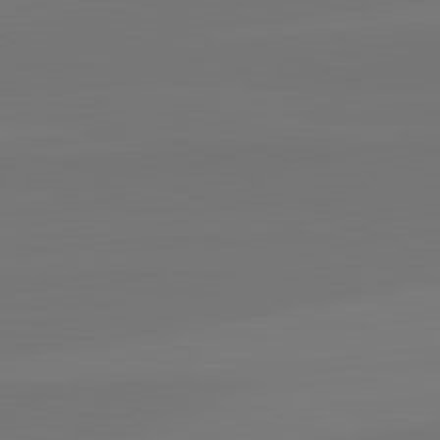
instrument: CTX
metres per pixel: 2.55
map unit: lApd
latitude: 82.6679
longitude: 155.7478
